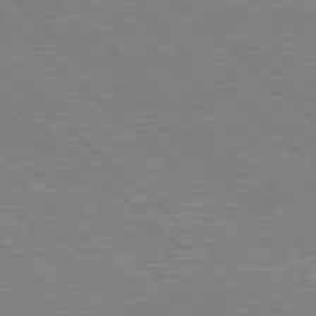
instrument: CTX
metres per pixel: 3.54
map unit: Hpe
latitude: 77.8772
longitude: -152.2523
